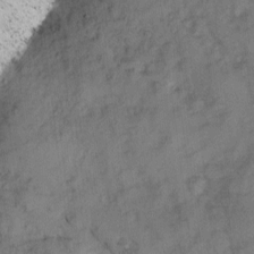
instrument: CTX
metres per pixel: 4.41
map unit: Ave
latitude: 0.4790
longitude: -110.4979
